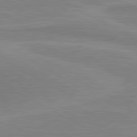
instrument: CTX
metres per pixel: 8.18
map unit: lApd
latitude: 81.0647
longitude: 171.8611
